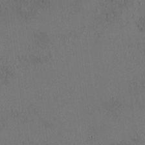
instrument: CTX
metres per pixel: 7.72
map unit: HNhu
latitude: 5.8772
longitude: 13.3699
